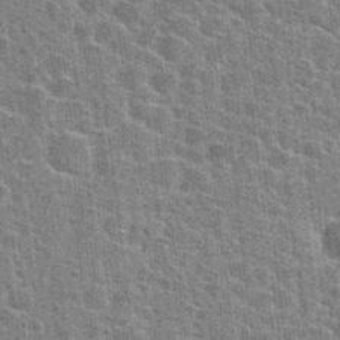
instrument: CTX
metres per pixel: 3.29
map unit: Hto
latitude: 24.2333
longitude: -47.5183
